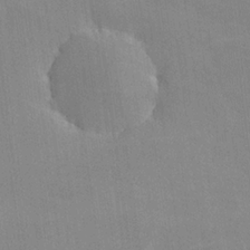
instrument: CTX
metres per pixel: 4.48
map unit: lHvf
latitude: -11.1809
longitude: -101.9339
